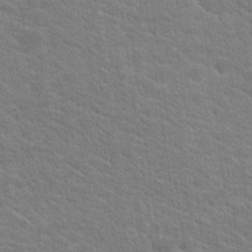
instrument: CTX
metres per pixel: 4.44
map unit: Hto
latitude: 19.0458
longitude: -37.6127
